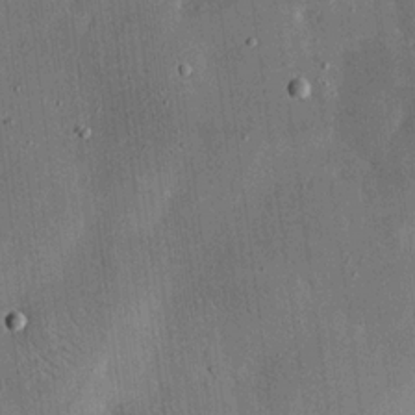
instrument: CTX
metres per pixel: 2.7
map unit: eHh
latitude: 18.0255
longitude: -69.8772
